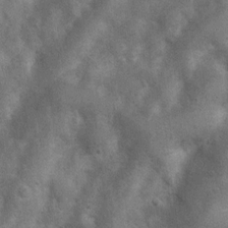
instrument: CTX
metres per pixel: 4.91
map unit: Nhu
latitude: 7.1781
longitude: -22.8947
